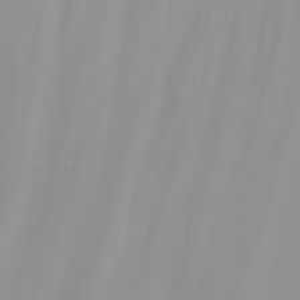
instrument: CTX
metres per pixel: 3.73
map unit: Nhu
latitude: -5.5021
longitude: -77.0269
